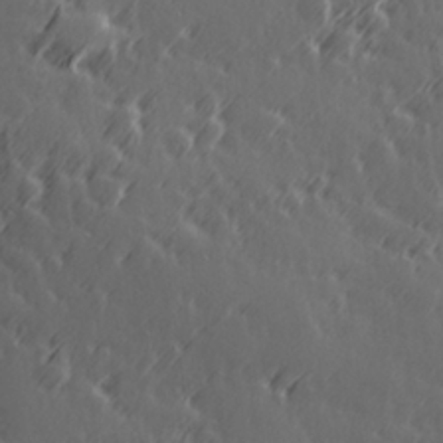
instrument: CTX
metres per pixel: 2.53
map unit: Hve
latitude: 26.7435
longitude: 145.7856
